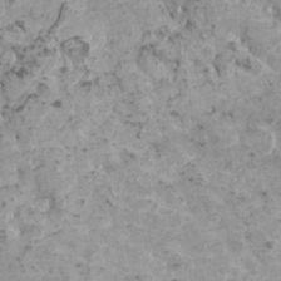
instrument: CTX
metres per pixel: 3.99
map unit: HNhu
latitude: 1.0269
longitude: 2.6896
